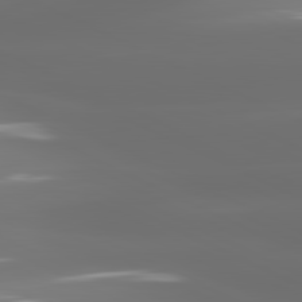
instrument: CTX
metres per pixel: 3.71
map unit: lApd
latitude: 81.4048
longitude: -136.5168
